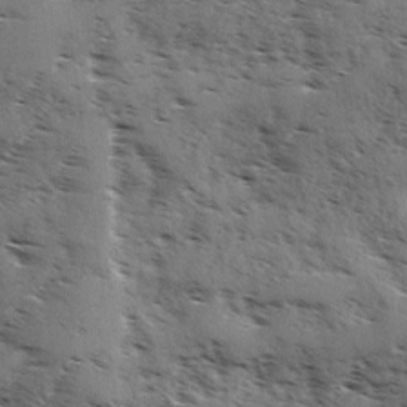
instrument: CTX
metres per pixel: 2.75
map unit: Ave
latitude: 1.3103
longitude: -111.0270
